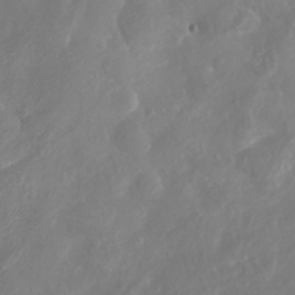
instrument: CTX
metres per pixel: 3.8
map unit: eHh
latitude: -5.8044
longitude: -77.3481
